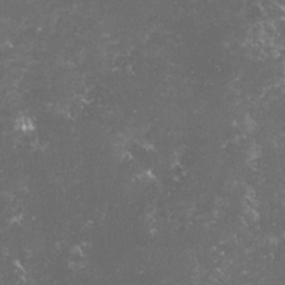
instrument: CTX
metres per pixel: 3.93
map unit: lHvf
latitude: -15.5588
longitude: -101.9528
